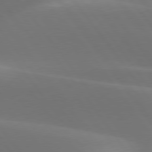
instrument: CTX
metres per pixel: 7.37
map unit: lApd
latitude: 77.5938
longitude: -52.0822
